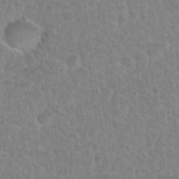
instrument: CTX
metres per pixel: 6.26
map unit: Nhu
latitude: 31.0648
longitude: -51.7638
